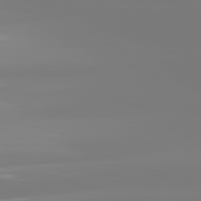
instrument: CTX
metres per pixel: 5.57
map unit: lApd
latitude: 81.8583
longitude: -149.4615
